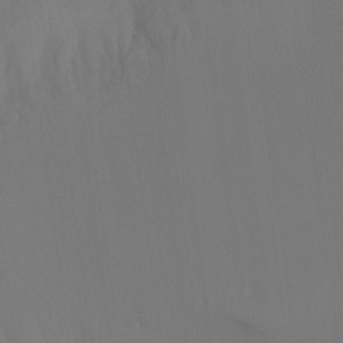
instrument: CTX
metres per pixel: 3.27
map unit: Ht
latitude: -15.8423
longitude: -42.3467
